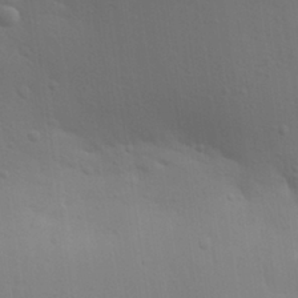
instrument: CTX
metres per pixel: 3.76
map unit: Aa
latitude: 29.1781
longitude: -144.4601
